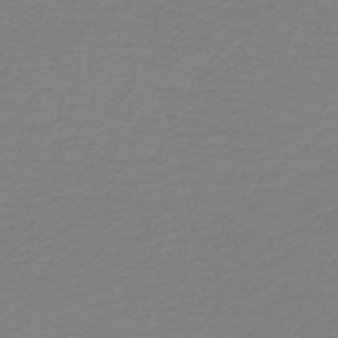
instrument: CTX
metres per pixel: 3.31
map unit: lHb
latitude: -41.5966
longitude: 63.7099
